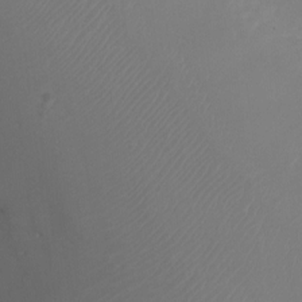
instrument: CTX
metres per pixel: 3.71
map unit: Ht
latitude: -1.1432
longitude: -18.4601
